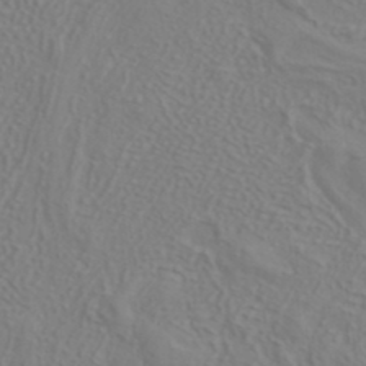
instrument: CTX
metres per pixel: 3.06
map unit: ANa
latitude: 38.8569
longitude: 20.7652
